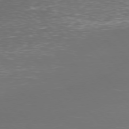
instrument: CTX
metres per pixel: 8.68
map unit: Ap
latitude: -77.8044
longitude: -63.9717
